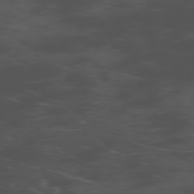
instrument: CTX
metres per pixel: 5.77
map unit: Ap
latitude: -76.2173
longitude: -66.3089
